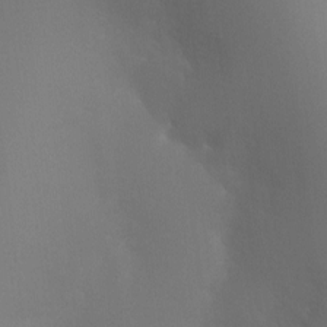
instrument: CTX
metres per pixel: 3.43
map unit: Ht
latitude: -5.1431
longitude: -25.3292
